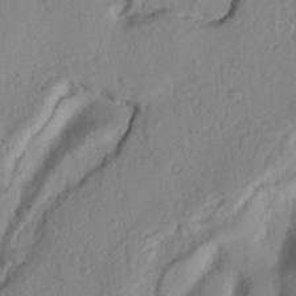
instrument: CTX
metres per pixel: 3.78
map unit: Nhu
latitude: 19.7638
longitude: -76.8947
